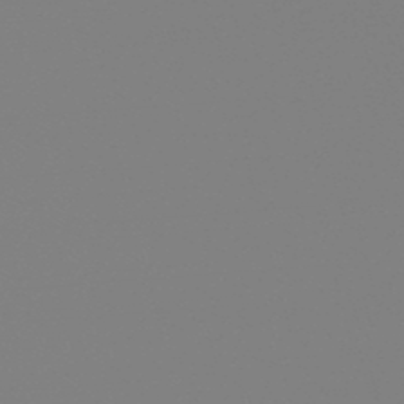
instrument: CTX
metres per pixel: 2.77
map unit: eHb
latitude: -50.0472
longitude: 68.6329
